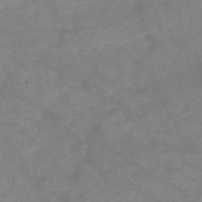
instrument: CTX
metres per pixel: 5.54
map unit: HNb
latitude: -48.9542
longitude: -39.0080
